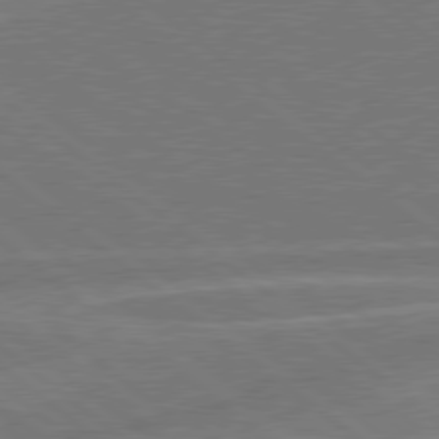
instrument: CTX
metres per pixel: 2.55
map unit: Hpe
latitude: 78.6302
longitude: -153.6883
